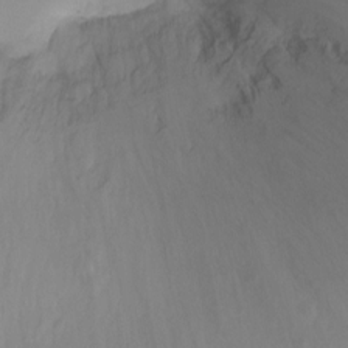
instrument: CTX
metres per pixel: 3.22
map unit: Ht
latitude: -8.2550
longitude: -35.6505
